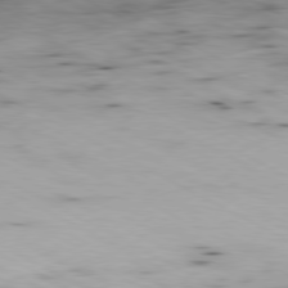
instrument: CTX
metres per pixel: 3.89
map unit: Ap
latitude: -80.7463
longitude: -83.2348
